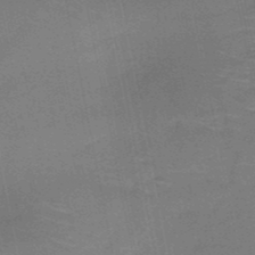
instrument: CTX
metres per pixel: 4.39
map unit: HNb
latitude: -50.6896
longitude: -42.7813
